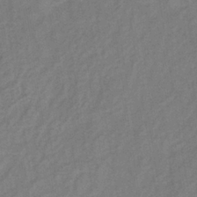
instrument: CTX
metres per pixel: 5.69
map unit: lHb
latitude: -36.9541
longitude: 71.1242
